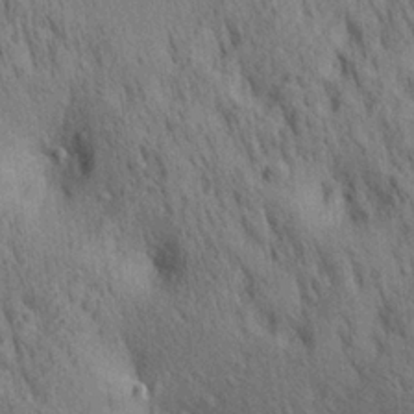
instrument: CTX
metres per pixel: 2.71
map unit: lAa
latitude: 21.2348
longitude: -138.8191
